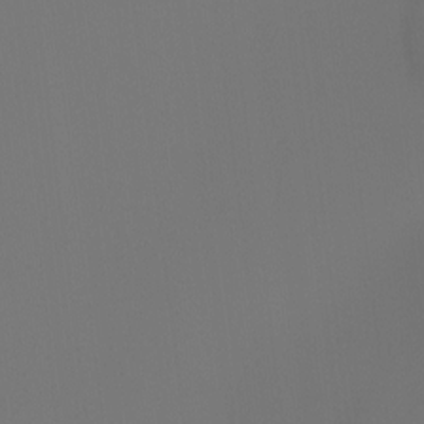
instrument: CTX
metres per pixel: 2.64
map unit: Htu
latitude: -7.0864
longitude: -47.9717
